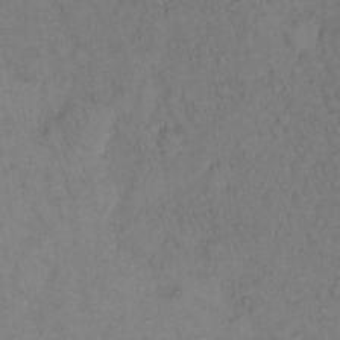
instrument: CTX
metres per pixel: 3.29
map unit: eHh
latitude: 13.7261
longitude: -61.9528
